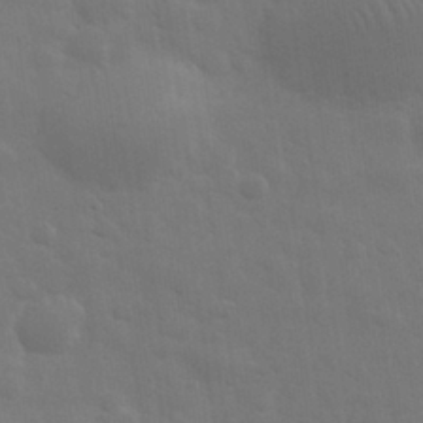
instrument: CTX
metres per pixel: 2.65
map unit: eHh
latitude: 31.4238
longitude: -69.9717
